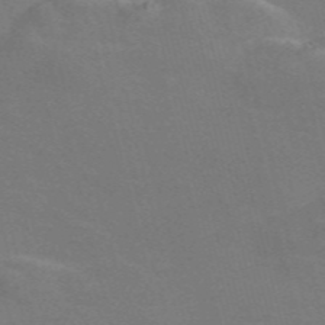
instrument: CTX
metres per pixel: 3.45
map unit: Nve
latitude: -58.4817
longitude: 63.5021
